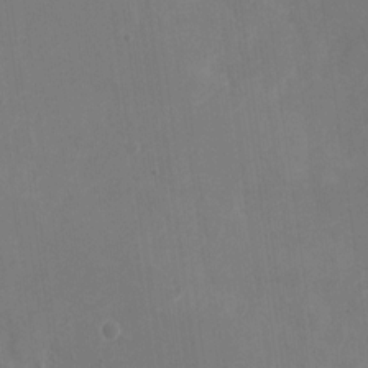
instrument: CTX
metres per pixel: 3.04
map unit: Nhu
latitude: -28.0661
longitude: -68.4790
